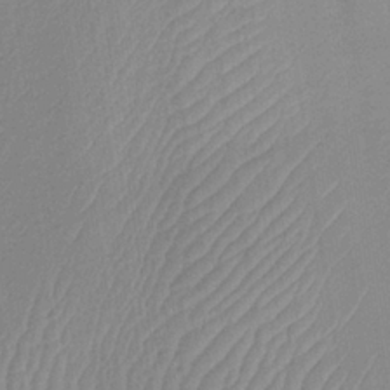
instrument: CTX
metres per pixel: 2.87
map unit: lHb
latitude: -34.1417
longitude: 67.0108
